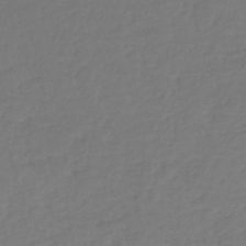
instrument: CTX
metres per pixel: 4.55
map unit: lHb
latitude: -43.1620
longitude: 69.2942
